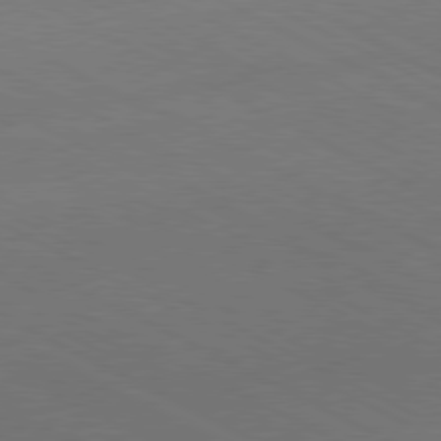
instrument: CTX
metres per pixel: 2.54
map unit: Hpe
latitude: -81.1053
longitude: 12.7085
